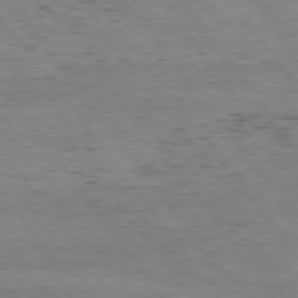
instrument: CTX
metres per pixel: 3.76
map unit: Hpe
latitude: 75.1403
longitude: -143.2348
